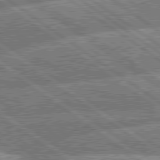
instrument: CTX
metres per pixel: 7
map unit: lApd
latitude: 79.8395
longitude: -156.5356
